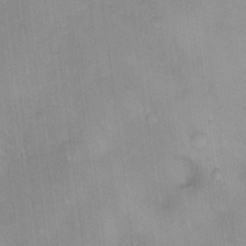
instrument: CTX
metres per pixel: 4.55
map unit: Hto
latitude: 15.0648
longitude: -39.6694
